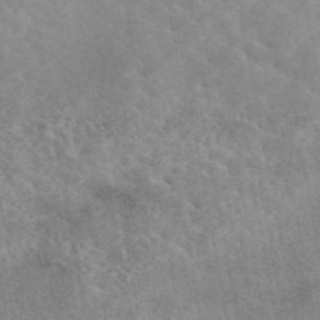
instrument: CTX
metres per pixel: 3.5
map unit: eAb
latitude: 45.1214
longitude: 124.6329
